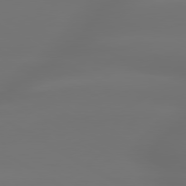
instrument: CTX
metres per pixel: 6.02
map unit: lApd
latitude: 79.8773
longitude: -138.9325
